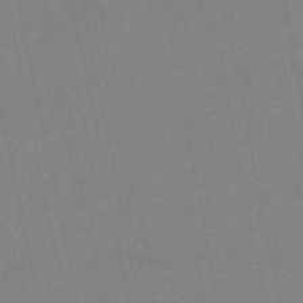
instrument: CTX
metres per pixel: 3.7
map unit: HNb
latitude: -50.1606
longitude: -42.6302
